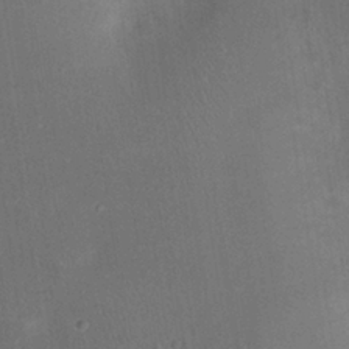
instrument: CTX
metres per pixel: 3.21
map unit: eHh
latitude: 23.9339
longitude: -70.3278
